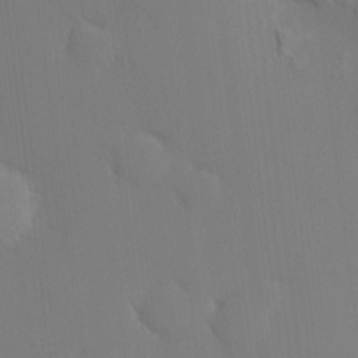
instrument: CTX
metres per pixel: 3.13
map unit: HNhu
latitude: 8.3845
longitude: 14.9542
